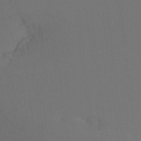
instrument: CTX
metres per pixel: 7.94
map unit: Ht
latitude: -15.7289
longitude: -48.7057
